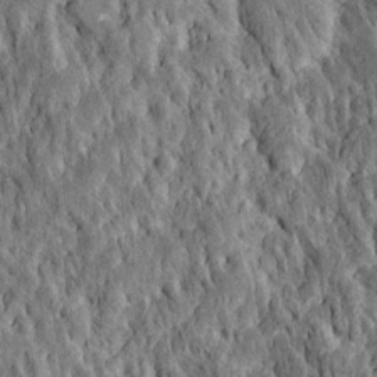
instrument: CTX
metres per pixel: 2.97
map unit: Htu
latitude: -1.5399
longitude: 149.1431
